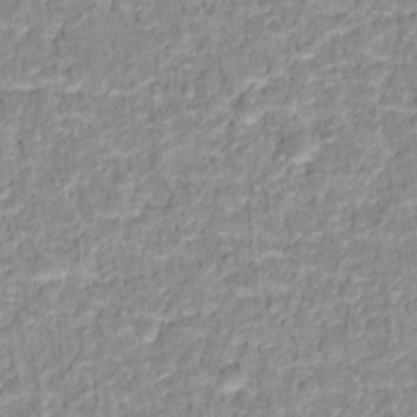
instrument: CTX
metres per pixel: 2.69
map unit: Hto
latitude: 16.2334
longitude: -37.0081
